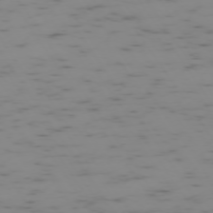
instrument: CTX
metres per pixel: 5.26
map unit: Ap
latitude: -73.8422
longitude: -73.1593
